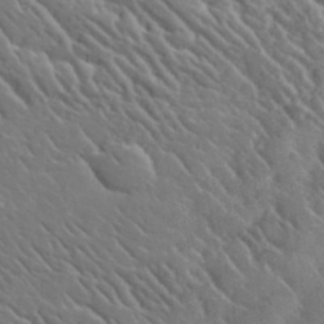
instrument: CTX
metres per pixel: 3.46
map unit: lHvf
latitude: 37.1403
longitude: -91.7450
